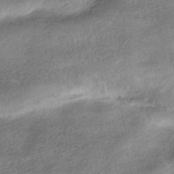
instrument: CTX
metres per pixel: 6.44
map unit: HNhu
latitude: -40.2928
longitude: 96.8408
